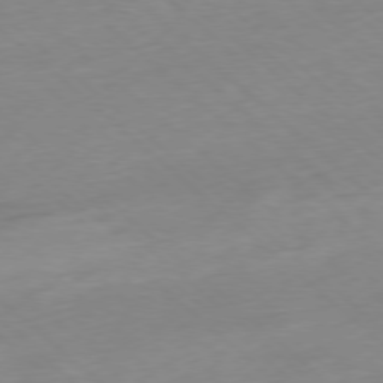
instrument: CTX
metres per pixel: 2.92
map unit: Ap
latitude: -77.9556
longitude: -99.5749
